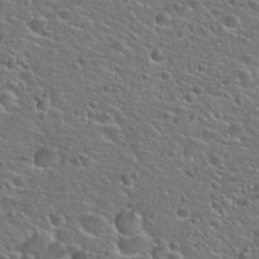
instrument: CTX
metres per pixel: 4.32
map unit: Hto
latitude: 25.9906
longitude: -50.1388
